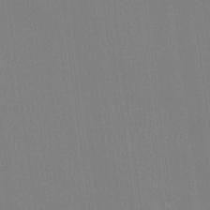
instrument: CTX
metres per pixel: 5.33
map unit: lHvf
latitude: 21.8395
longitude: 142.4440
